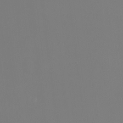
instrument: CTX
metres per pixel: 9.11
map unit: Ht
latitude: -9.0108
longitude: -32.1200
